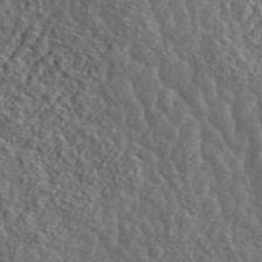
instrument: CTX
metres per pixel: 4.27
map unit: ANa
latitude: 42.5735
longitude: 14.0094
